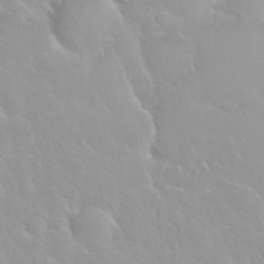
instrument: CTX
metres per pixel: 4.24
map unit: Nhu
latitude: 29.8394
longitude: -55.8016
